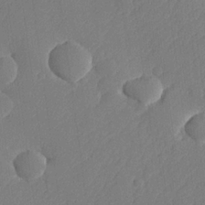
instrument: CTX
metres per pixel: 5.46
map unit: lHvf
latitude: 24.5734
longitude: 141.7100
